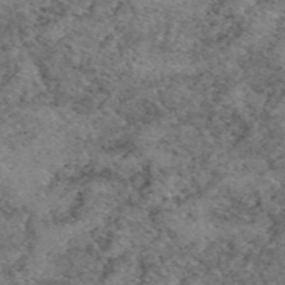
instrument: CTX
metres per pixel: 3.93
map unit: eAb
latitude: 49.1781
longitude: 113.4266
